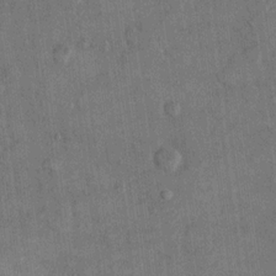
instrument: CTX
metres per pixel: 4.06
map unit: eHh
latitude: 15.0837
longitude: -68.2145
